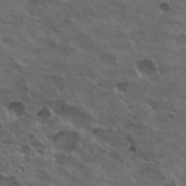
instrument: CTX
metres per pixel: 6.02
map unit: Nhu
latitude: 31.1026
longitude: -53.3104
